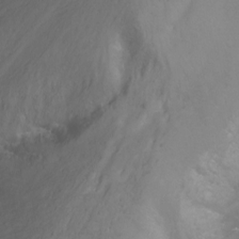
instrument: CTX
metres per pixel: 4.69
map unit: Nhu
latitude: -8.7085
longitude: -49.8583
